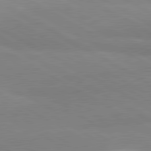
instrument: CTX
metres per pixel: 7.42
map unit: lApd
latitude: 80.9136
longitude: -178.9892
